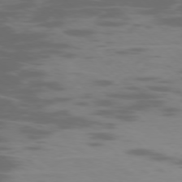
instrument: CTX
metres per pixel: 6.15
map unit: Ap
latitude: -76.8408
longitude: -68.1578
